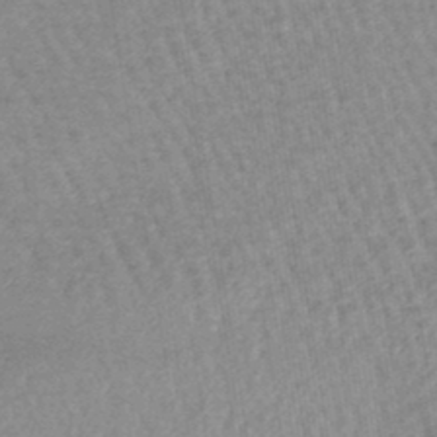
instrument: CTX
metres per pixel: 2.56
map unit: lHb
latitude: -44.2551
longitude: 79.5021
